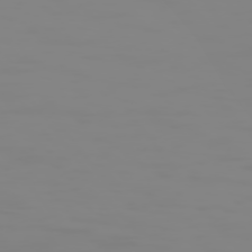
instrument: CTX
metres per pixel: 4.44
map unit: Hpe
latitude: 74.1956
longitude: -127.1970
